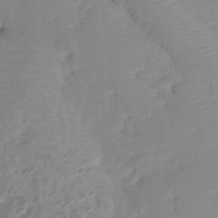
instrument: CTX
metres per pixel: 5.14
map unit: Nhu
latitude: -7.3509
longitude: -69.8016
